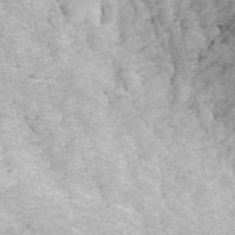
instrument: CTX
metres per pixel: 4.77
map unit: ANa
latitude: 44.8380
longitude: 44.9164
